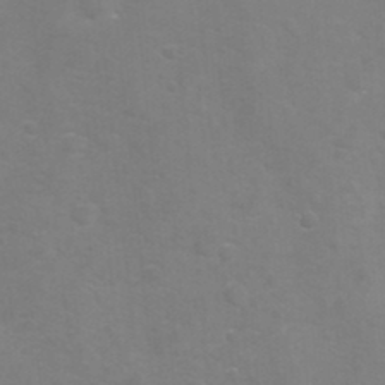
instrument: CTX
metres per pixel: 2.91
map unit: Nhu
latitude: -13.5777
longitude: -56.1199
